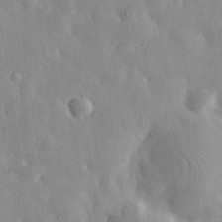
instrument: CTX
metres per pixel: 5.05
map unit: eHh
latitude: 31.6694
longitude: -72.5357
